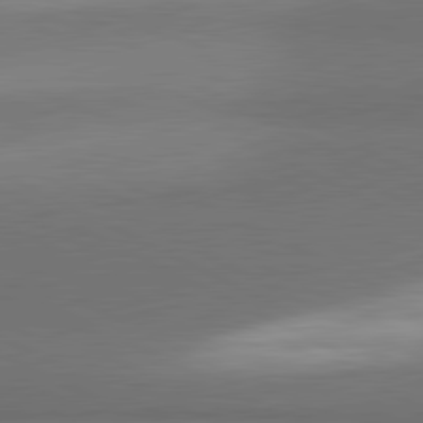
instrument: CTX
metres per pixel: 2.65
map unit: lApd
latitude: 81.4804
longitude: 154.9920
